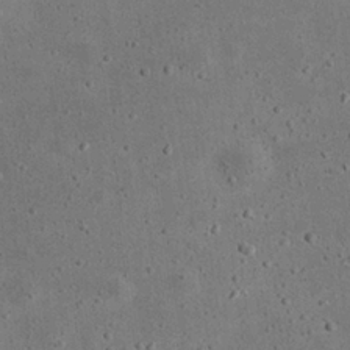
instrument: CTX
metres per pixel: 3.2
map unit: eHh
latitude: 24.2522
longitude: -68.2334
